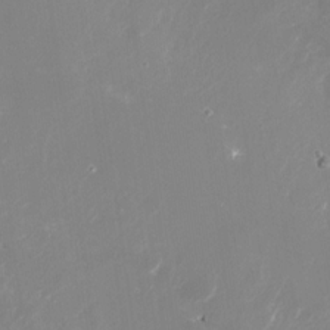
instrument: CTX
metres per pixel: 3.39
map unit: Nhu
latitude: -28.7085
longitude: -68.8380
